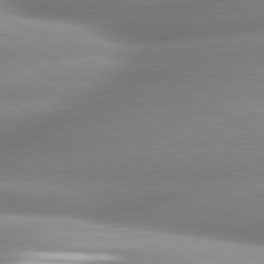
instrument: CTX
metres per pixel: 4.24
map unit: lApd
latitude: 80.1200
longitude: -157.6882
